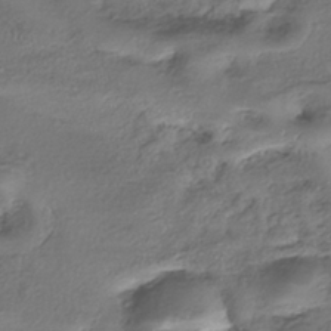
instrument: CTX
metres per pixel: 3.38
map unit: eHh
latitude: -41.5399
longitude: 121.0108
